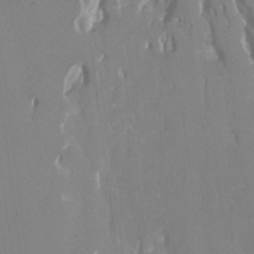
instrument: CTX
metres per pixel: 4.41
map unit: Ht
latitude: -7.4265
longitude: -28.2711
